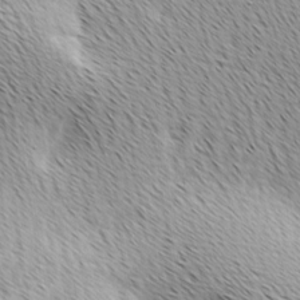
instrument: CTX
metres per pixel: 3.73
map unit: Ave
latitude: 10.4790
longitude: -107.4237
